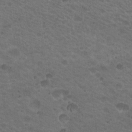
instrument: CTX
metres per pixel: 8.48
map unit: Nhu
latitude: 18.5356
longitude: -32.6679
